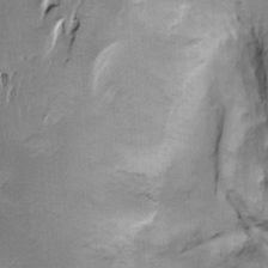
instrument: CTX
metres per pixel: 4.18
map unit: Htu
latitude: -4.8030
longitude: 150.2550
